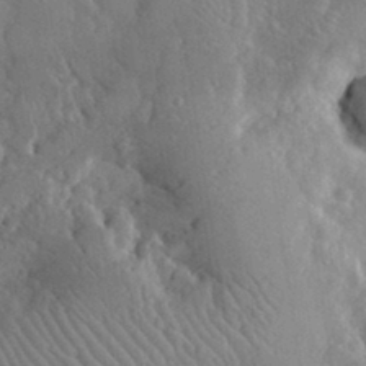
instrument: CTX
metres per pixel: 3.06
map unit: lHvf
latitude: 33.1781
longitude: -86.0255
